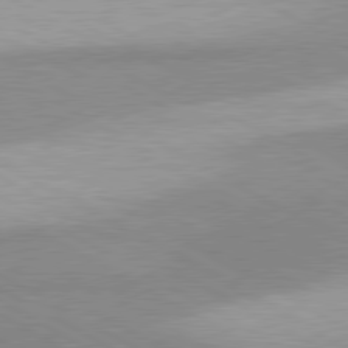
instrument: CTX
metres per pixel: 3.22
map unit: lApd
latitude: 80.3845
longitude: -179.8962
